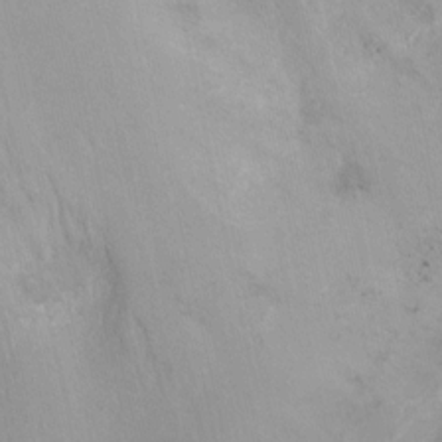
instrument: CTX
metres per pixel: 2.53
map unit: Nhu
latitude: -13.1431
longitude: -39.1592
